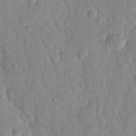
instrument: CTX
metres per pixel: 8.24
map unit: Nhu
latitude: 17.3104
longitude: -78.7813
